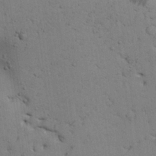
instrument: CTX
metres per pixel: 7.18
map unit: Aa
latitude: 27.0836
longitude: -129.9717
